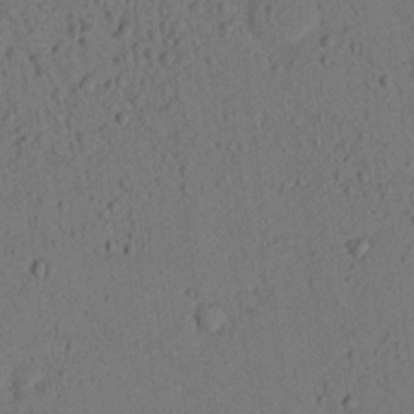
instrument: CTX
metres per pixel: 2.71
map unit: lHvf
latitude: 14.2712
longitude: 178.1794
